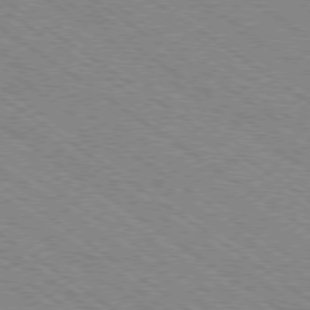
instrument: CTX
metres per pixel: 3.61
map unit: Ap
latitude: -78.9919
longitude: -79.8017
